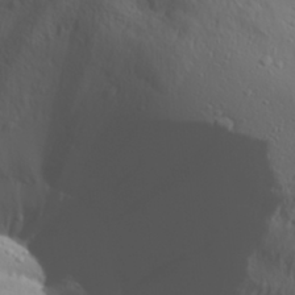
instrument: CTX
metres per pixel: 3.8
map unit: Aa
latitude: 29.2537
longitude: -133.2348
